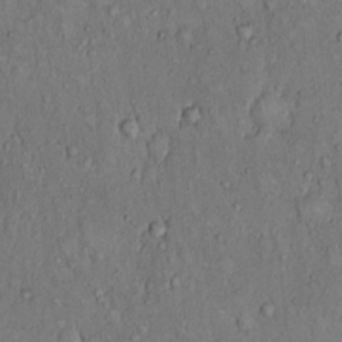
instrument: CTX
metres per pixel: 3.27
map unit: Hto
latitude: 11.1970
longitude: -60.0255
